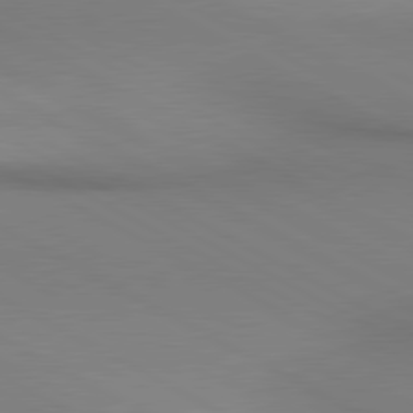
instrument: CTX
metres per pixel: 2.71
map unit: lApd
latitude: 80.5357
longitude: 145.8989
